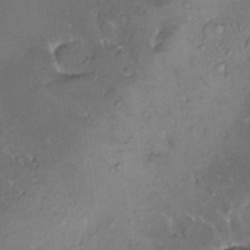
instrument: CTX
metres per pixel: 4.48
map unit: HNhu
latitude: 5.7639
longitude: 12.7274
